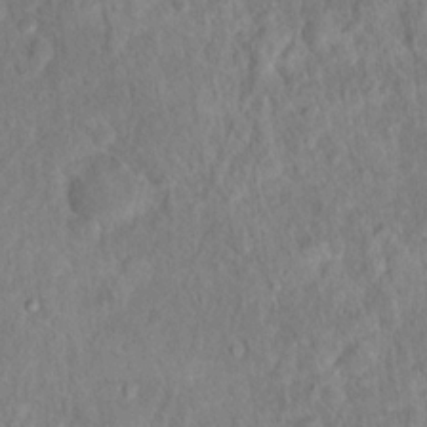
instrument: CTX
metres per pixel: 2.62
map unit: Hto
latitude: 16.9325
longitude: -37.7072
